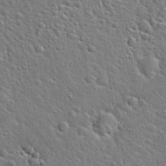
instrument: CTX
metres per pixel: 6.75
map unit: Hto
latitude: 22.1578
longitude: -51.0458
